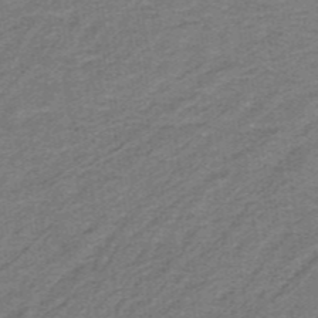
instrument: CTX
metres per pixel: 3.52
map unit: lHb
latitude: -41.7855
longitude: 54.7085
